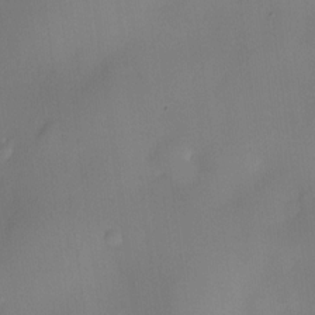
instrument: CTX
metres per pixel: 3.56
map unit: eHh
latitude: -22.6141
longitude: 15.3510
